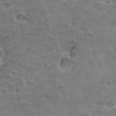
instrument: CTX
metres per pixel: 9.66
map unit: Hto
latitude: 33.5182
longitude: -46.0255
